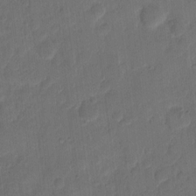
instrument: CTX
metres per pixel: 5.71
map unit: eHh
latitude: 12.2334
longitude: -65.7639
